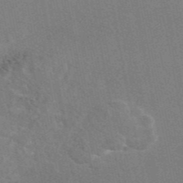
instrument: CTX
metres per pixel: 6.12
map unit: eAb
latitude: 46.4412
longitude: 116.5006
